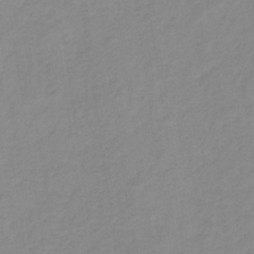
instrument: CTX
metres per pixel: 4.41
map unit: HNb
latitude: -31.5399
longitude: 63.1431
